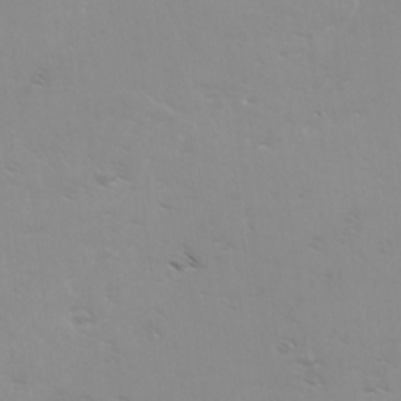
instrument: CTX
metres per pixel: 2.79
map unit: Ave
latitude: 0.7435
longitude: -112.8758
